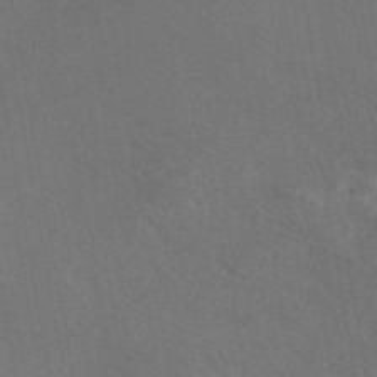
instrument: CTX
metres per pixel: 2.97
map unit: eAb
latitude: 46.7436
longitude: 109.0675
